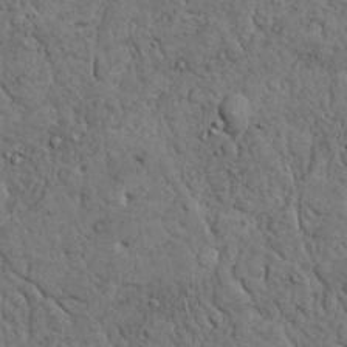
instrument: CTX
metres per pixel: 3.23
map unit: Nhu
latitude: 22.2145
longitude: -69.6883
